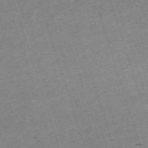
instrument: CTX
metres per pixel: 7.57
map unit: eHh
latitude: -64.2929
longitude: 49.8612
